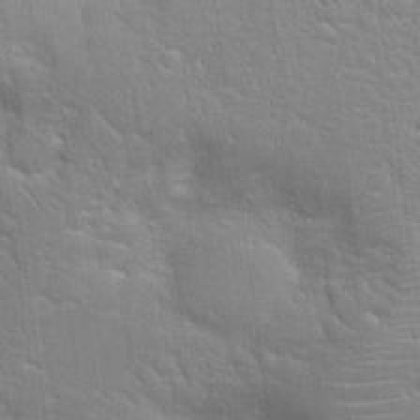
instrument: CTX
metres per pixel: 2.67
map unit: Hto
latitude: 20.7247
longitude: -52.0822
